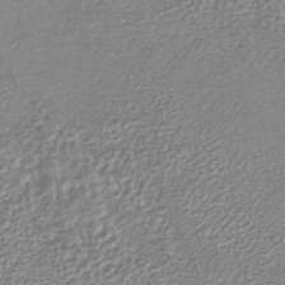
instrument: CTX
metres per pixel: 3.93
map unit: lHb
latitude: -40.3117
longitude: 71.5966
